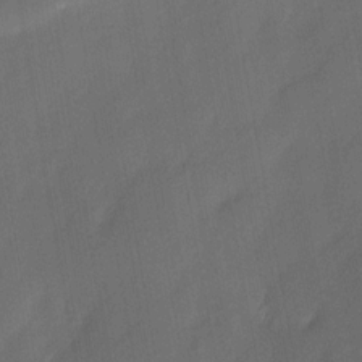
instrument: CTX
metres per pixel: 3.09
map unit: Ave
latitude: -0.4629
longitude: -113.8772
